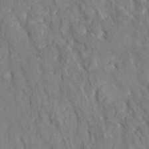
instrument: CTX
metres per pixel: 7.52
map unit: HNhu
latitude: 4.8191
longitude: 10.4251
